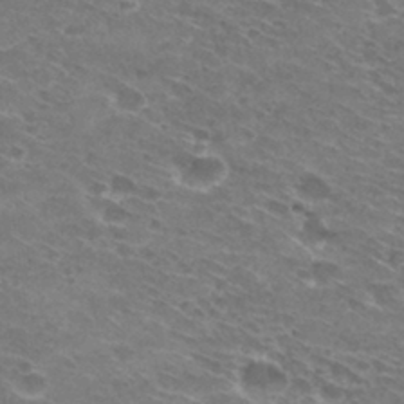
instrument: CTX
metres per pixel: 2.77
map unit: Hto
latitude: 30.4601
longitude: -44.2333
